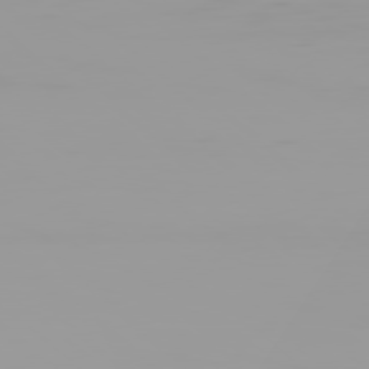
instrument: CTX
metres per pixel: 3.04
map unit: Hpe
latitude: 77.8205
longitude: -141.7638
